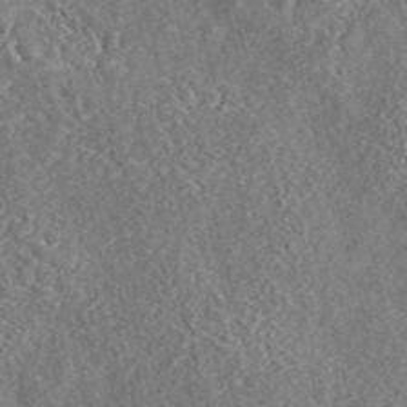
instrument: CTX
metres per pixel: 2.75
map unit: eAb
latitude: 43.7639
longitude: 116.9352
